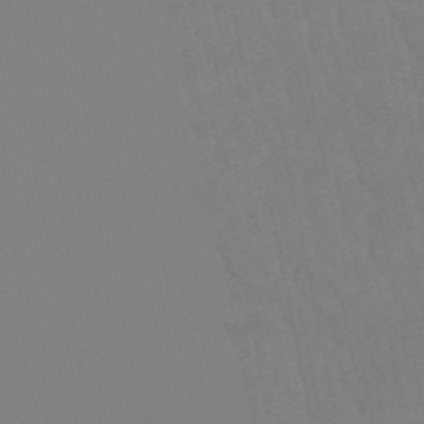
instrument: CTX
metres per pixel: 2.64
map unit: eHb
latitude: -50.5196
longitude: 76.1417
